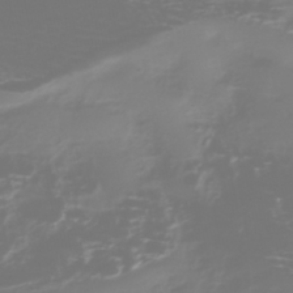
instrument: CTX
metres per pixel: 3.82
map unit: Nhe
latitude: -45.8422
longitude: 153.8800
